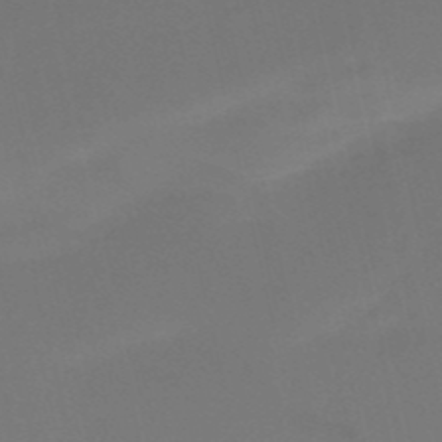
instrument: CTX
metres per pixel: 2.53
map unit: HNb
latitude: -51.9745
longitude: -46.2712
